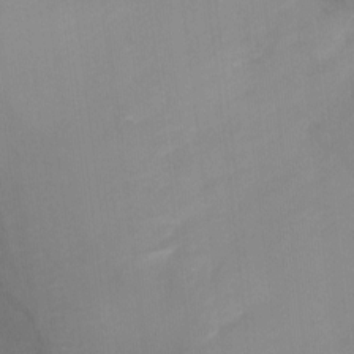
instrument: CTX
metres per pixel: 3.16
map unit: Ht
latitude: -3.3131
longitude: -28.3845
